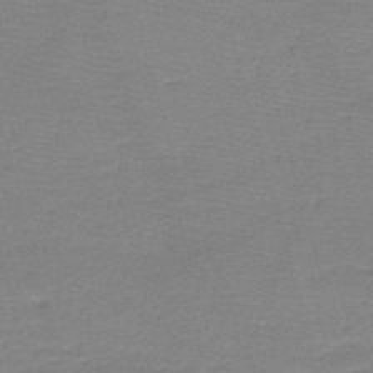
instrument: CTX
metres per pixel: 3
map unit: HNb
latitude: -49.0676
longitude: -42.4412
